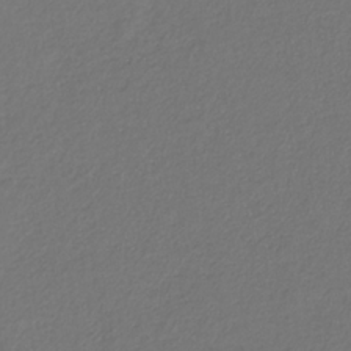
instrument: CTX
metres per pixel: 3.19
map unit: eHb
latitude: -30.5573
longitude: 65.5399
